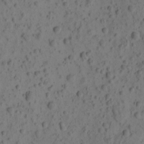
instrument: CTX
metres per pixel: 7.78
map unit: eHh
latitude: -0.9731
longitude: 16.3873
